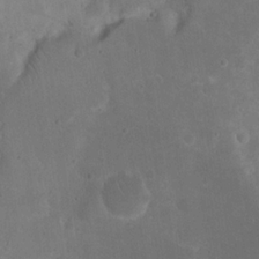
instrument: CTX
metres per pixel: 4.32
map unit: eHh
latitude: 20.1011
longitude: -64.8191
